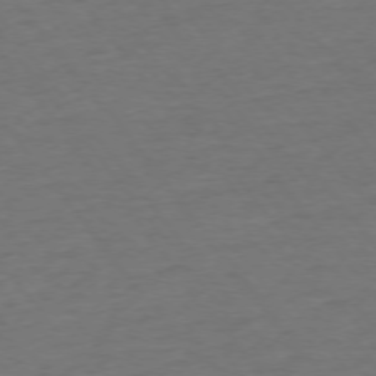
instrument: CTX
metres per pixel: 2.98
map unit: Ap
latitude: -75.6344
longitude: -84.7246
